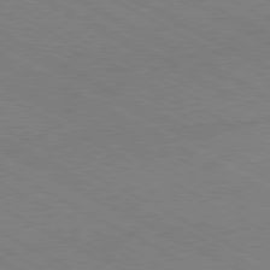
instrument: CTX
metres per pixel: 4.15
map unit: Hpe
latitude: -80.8219
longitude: 13.7289
